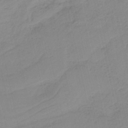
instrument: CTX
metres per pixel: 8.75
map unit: HNb
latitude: -36.5762
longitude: 56.3684
